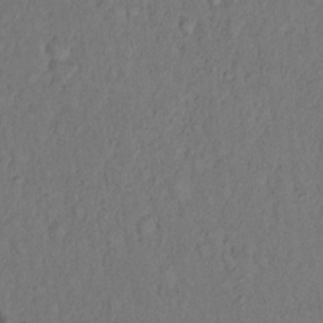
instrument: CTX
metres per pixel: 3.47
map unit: eHh
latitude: 13.9339
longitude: -61.9717
